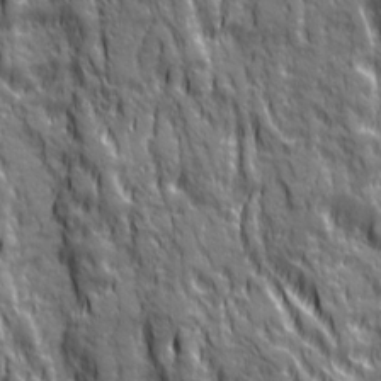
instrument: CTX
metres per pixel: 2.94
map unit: Ave
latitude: 20.1956
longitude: -134.6490
